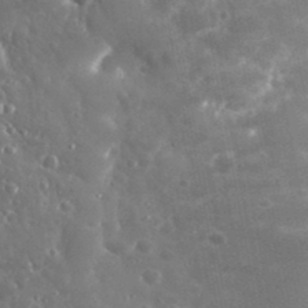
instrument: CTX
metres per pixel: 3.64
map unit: eHh
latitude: 34.1766
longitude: -57.5371
